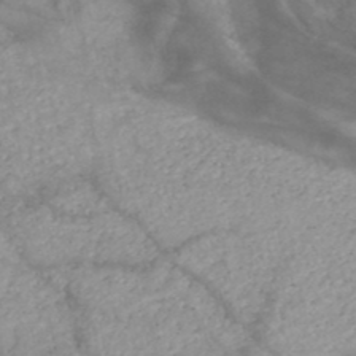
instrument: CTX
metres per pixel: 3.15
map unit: HNb
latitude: -48.8219
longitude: -40.6490
